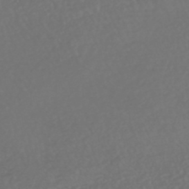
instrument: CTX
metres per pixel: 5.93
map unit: HNhu
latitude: -47.6533
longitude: 97.3888
